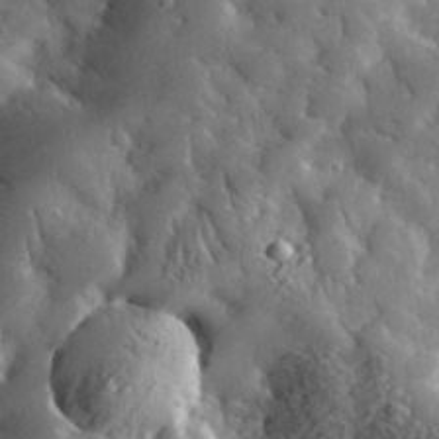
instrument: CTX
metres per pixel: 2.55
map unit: lHvf
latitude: 33.3293
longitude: -84.9136
